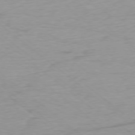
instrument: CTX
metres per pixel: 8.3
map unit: Ap
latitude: -78.3495
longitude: -78.1200
